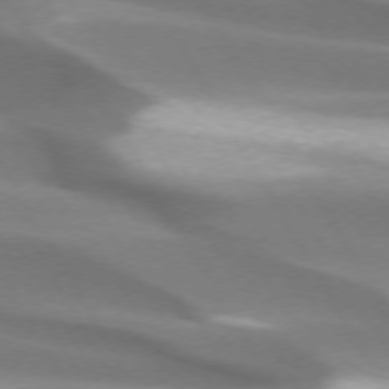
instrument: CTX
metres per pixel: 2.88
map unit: lApd
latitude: 73.5560
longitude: -52.7624
